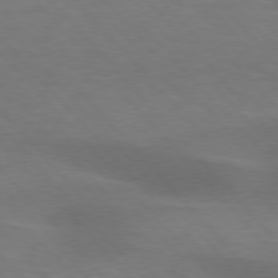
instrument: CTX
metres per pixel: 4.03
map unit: lApd
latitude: 76.4979
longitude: -58.9514
